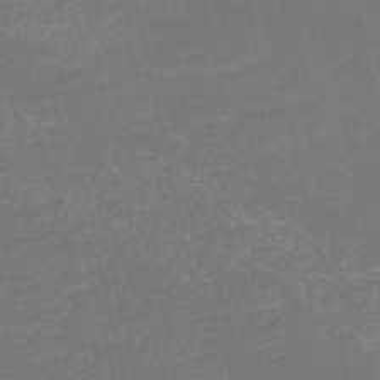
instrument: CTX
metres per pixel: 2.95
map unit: HNb
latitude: -51.1242
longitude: -48.9136
